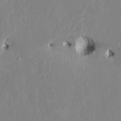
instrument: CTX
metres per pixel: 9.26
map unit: HNhu
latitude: 3.2348
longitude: -4.9892
